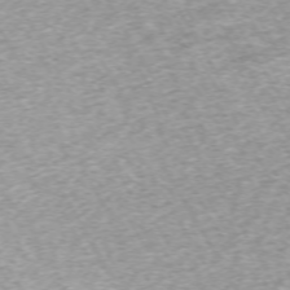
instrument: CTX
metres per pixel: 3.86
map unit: Hpe
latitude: -71.2943
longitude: 13.8422
